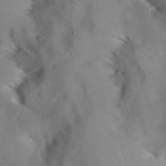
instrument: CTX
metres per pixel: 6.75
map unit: Aa
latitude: 9.4993
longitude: -140.4223
